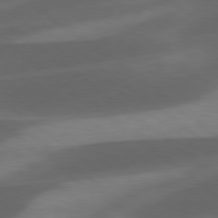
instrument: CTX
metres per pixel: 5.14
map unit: lApd
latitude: 78.6869
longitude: -48.9514
